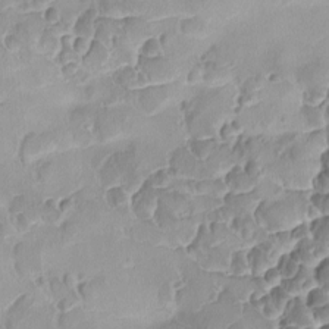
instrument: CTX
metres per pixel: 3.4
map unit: Ave
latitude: -9.0297
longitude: -122.3845
